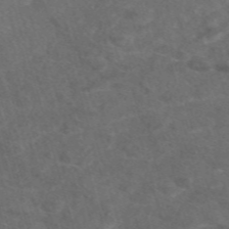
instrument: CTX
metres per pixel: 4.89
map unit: eAb
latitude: 47.7450
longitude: 117.7099
